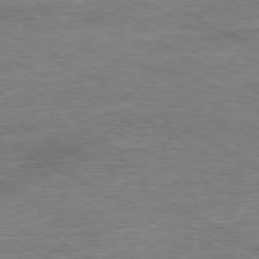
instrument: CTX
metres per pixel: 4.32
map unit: Ap
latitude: -80.4062
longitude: -77.1025
